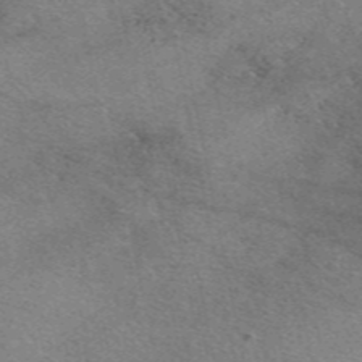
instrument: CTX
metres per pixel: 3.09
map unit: eAb
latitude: 48.8758
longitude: 113.8234
